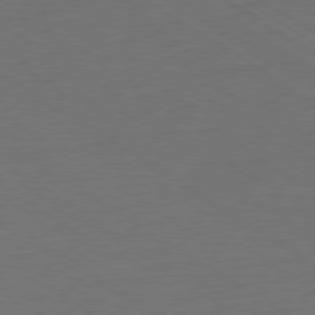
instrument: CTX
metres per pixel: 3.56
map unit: Ap
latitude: -79.6910
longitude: -52.6113
